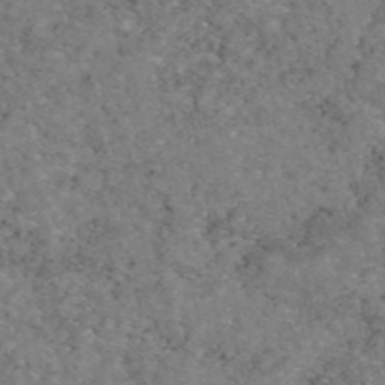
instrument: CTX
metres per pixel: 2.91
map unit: eAb
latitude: 47.5749
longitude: 113.4455
